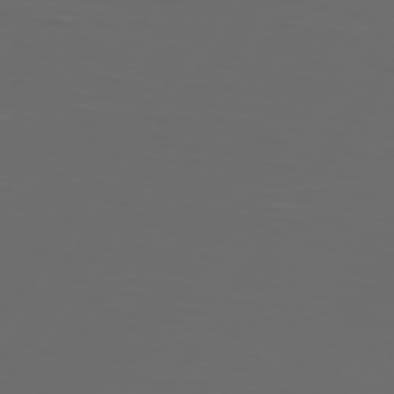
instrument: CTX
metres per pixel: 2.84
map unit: Hpe
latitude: 74.8191
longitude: -125.9906
